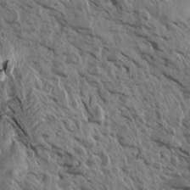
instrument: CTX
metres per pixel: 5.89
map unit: Aa
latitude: 14.0633
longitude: -143.4616
